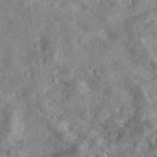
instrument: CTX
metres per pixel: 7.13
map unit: eAb
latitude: 45.6316
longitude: 128.0094
